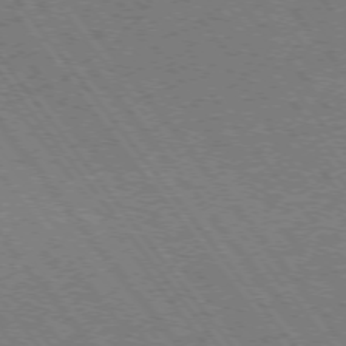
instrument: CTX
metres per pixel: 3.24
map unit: Ap
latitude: -75.7478
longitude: -62.9703
